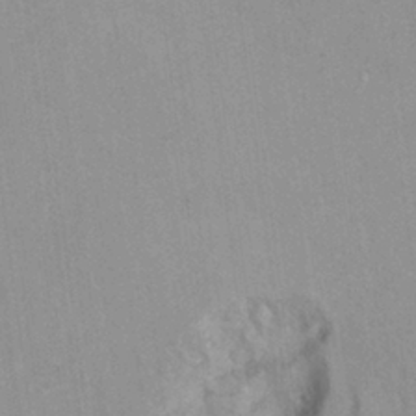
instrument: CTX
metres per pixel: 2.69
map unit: Hto
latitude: 7.9150
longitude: -34.5923
